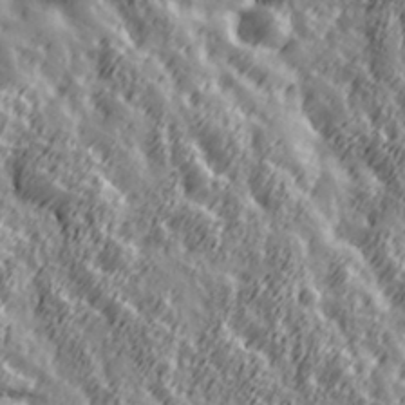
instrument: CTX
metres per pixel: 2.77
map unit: Hve
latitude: 32.3278
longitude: 149.7856
